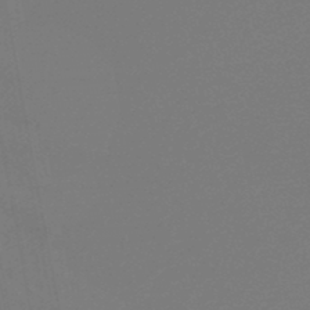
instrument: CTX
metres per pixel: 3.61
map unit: HNb
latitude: -47.1998
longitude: 56.9919
